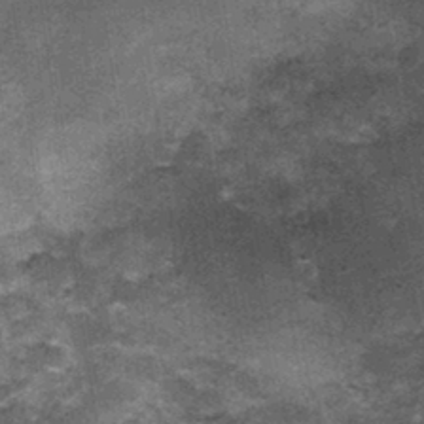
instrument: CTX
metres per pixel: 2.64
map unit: Nhu
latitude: 3.3292
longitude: -17.1592
